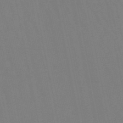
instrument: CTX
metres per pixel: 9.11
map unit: lHb
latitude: -50.2928
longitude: 71.2376
